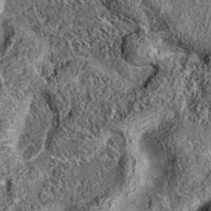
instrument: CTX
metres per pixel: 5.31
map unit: eAb
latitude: 36.1011
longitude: 110.4251
